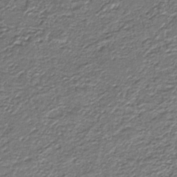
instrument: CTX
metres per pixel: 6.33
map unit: lHb
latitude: -39.6155
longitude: 53.0675
